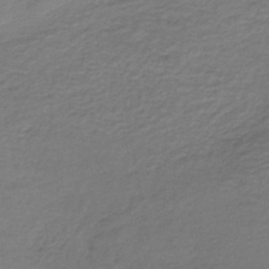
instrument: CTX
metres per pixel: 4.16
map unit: lHb
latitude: -35.7855
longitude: 61.0109
